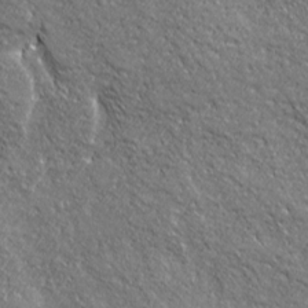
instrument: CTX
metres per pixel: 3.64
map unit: Ave
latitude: 20.5924
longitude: -135.3481
